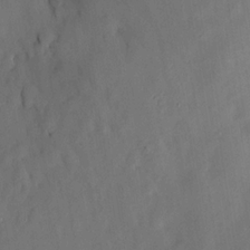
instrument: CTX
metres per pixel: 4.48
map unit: HNhu
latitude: 14.7813
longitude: 12.2362
